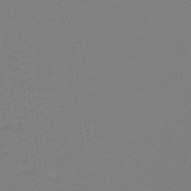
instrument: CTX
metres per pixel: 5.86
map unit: lHb
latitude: -42.2172
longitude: 52.8597
